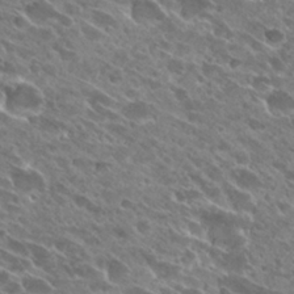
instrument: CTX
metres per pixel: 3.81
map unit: Hto
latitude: 27.7261
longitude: -41.6693
